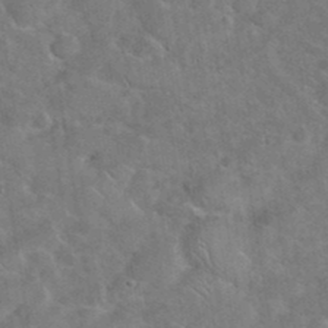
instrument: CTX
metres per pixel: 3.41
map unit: eHh
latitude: 37.3482
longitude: -64.7057
